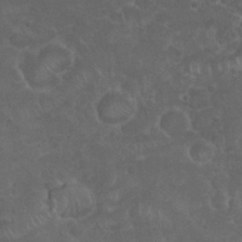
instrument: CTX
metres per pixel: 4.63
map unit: Nhu
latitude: 26.3656
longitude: -52.4790
